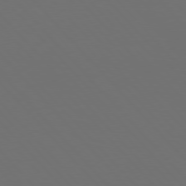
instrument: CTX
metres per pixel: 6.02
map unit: Hpe
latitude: 76.5168
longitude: -168.8947
